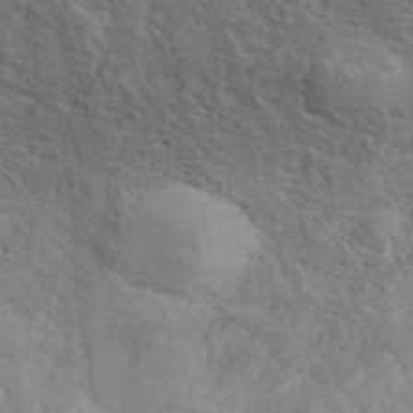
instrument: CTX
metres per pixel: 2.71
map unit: ANa
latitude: 42.7624
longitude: 55.2187
